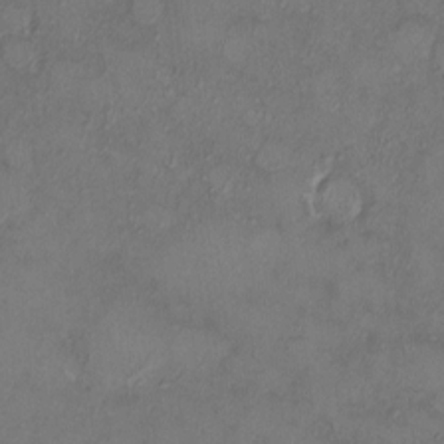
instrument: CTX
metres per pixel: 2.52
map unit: HNhu
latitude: 4.0822
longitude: 7.1053
